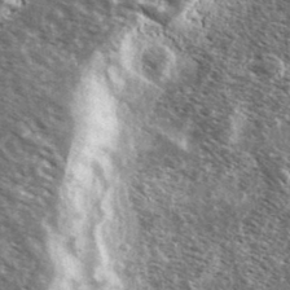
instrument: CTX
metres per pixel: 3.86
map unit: Ave
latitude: 37.7828
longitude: -110.1011
